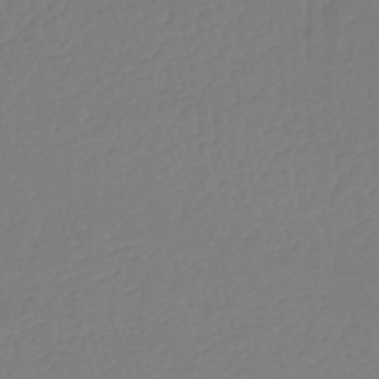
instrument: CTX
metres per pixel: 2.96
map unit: lHb
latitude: -42.6140
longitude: 77.3888
